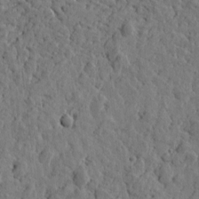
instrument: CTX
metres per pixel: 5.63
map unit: Htu
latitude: -0.3873
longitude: -178.0633
